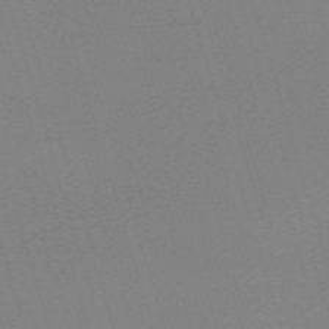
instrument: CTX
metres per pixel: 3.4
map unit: eHh
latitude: -62.6518
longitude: 52.2928
